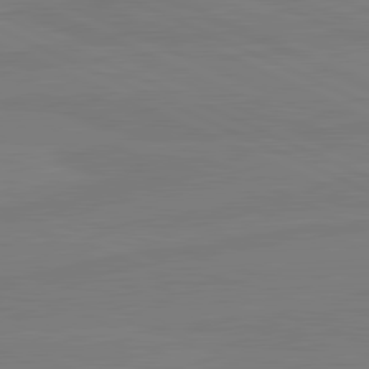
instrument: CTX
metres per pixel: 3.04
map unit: lApd
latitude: 81.7072
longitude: -177.7260
